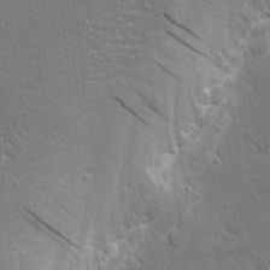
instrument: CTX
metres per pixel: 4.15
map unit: Nhu
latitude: 1.5938
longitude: -77.8016
